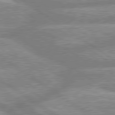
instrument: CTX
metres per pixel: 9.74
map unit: lApd
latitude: 80.0444
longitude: -164.0822
